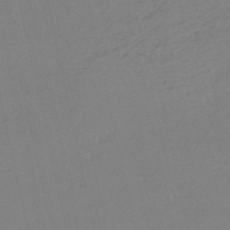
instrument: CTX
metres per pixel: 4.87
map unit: HNb
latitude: -53.4454
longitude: -39.1592
